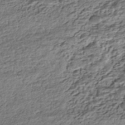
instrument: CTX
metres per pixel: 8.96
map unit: HNhu
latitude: -43.1809
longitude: 106.0472
